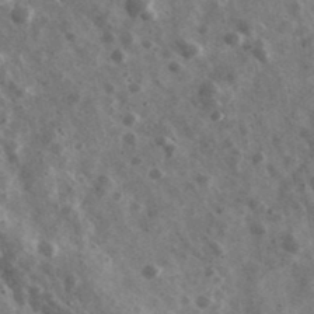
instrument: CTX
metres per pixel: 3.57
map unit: Ave
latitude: 38.8191
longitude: -107.8394
